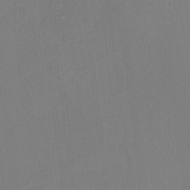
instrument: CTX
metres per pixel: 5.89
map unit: HNhu
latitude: 10.9136
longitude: 22.5007
